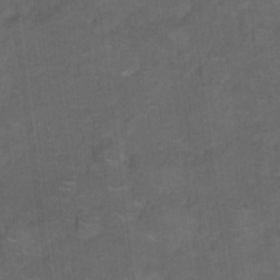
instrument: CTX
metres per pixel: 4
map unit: Hto
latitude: 5.4237
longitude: -36.1578
